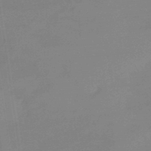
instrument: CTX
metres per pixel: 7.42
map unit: eHb
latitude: -45.2565
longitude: 86.2928
